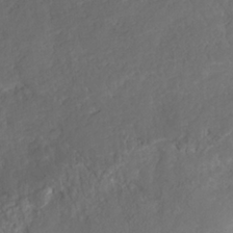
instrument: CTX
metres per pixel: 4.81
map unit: HNhu
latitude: -36.9541
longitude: 33.0865
